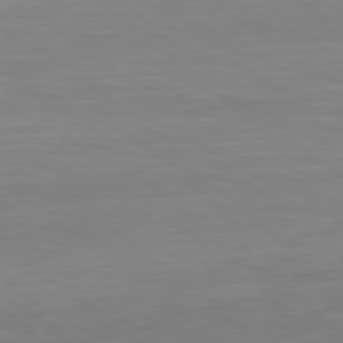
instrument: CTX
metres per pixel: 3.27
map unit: Hpe
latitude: 77.9717
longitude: -169.3671
